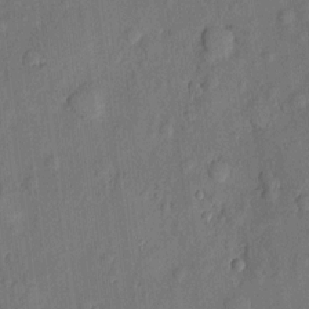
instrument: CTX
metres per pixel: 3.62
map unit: eHh
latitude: 5.0269
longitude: -73.1593
